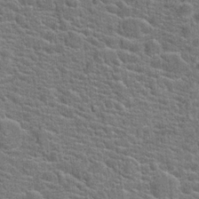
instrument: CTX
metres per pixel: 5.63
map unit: Hto
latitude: 20.4034
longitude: -44.0822
